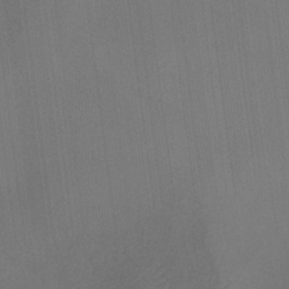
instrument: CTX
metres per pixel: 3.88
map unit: eHb
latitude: -30.5762
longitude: 63.0675
